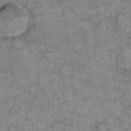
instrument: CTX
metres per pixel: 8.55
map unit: eHh
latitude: 14.1389
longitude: -65.3293
